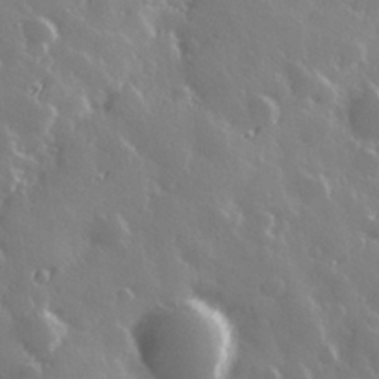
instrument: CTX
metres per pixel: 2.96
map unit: Hve
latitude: 28.5168
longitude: 146.9164
